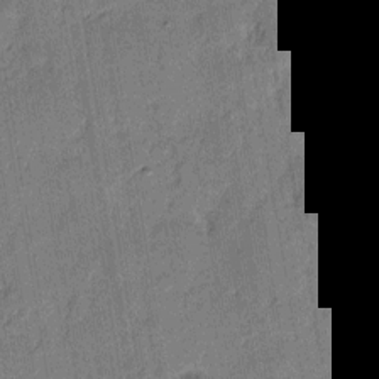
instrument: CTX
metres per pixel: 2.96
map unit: eHh
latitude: 8.0822
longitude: -66.1199
